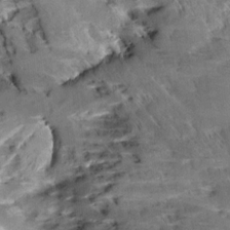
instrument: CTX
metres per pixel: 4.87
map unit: Aa
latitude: 9.8772
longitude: -141.2159
